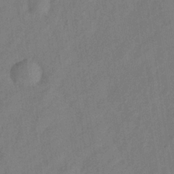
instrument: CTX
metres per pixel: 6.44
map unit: Hve
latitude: -33.2376
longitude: 92.3306
